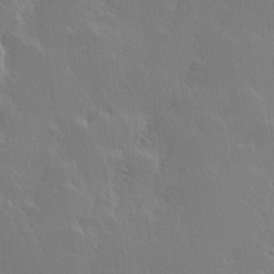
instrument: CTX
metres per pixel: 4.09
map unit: Hve
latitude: 23.3671
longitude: 145.4266
